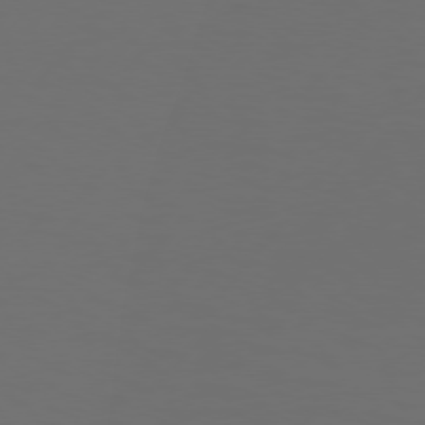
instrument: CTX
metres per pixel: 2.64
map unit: Hpe
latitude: 75.2726
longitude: -128.4223
